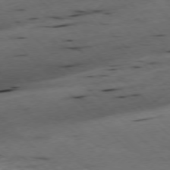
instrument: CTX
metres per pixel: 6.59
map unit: Ap
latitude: -77.5777
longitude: -61.5749
